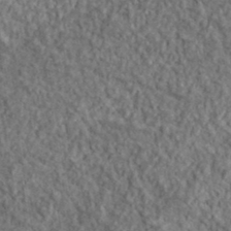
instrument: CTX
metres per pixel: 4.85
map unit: lHvf
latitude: 38.1767
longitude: -90.1389
